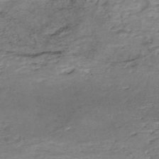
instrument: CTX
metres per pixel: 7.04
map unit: Nhe
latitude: -48.0094
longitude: -171.2159
